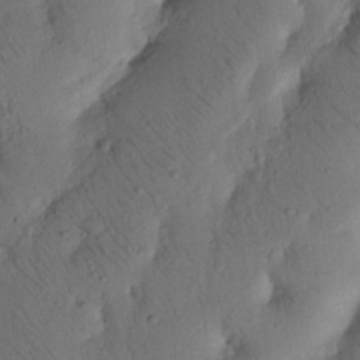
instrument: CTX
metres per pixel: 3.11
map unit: Nhu
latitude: 20.4601
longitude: -75.3104
